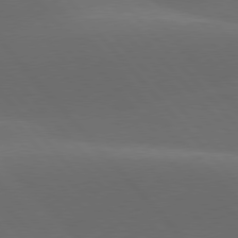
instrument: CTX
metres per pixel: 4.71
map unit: lApd
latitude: 78.0444
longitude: -53.6127
